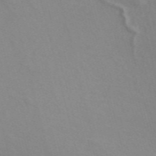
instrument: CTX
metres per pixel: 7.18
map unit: ANa
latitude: 51.3103
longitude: -70.9325
